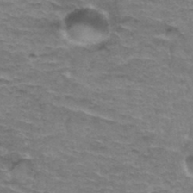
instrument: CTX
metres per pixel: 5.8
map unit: Hto
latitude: 35.5938
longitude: -44.7435
